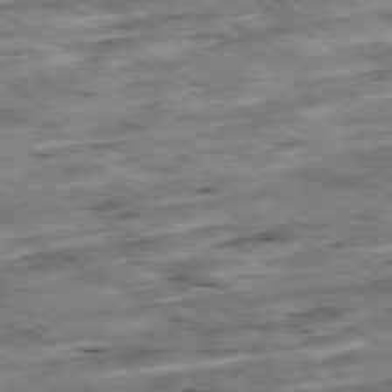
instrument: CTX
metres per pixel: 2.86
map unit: Ap
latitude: -79.9367
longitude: -50.9513
